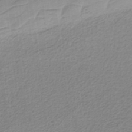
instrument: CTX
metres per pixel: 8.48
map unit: HNb
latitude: -36.5573
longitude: 55.5210
